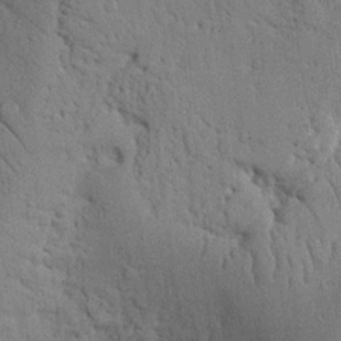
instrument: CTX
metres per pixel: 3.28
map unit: Nhu
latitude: 20.4412
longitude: -76.4223
